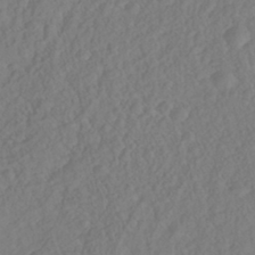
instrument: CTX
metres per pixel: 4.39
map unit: Nhe
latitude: -41.8800
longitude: -111.7828
